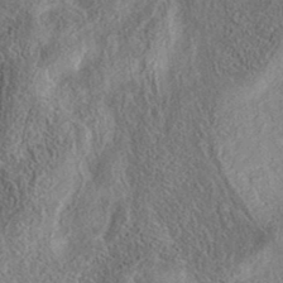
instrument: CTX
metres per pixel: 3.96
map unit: eAb
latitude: 37.1970
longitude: 112.1417
